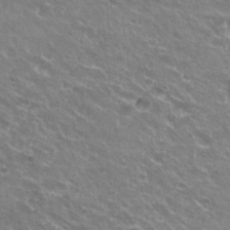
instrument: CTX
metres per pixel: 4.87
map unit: Hto
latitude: 23.1970
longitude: -32.0444
